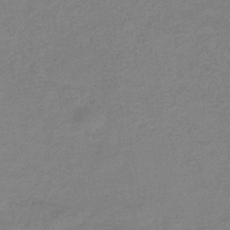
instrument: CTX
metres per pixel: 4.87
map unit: eHb
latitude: -32.9920
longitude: 74.9920
